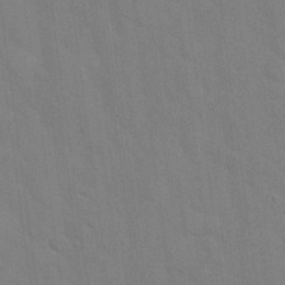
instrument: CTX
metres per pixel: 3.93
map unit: Hto
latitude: 21.2537
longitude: -54.2711
